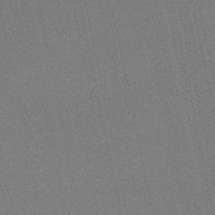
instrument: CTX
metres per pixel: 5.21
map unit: lHb
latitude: -45.9178
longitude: 57.7100
